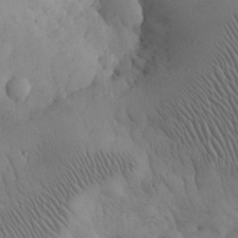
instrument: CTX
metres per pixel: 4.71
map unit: eHh
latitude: 30.8947
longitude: -68.0255
